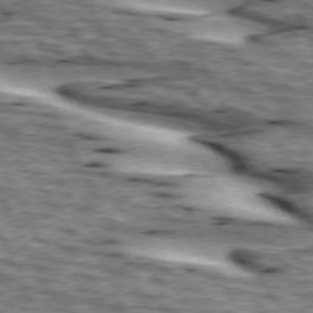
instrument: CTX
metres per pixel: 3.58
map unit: lApd
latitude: 73.7828
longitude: -54.5923
